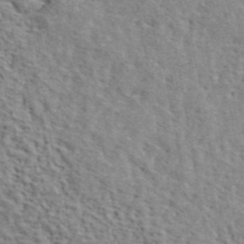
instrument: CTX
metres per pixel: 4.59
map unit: lHvf
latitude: 41.7071
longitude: -87.6883
